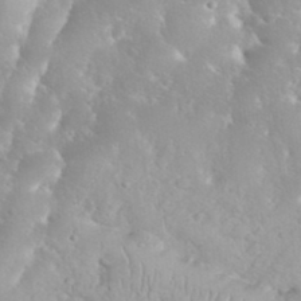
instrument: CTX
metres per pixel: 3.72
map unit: eHh
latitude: 35.2914
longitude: -63.3671
